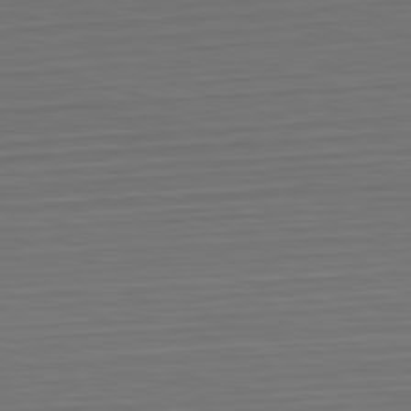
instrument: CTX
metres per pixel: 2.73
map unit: Hpe
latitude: -82.6896
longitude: 10.9542
